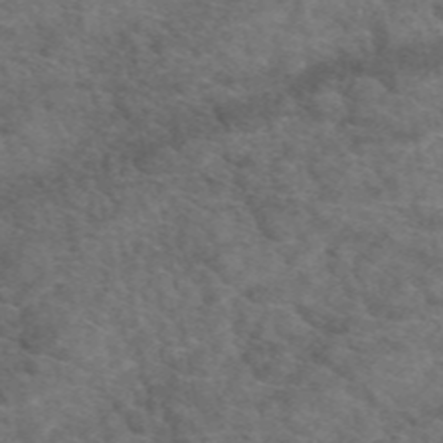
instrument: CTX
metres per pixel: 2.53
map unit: eAb
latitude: 49.7450
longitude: 111.4454
